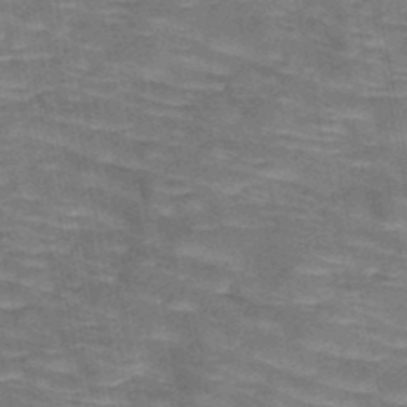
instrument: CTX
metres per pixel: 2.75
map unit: HNb
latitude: -49.6722
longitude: -50.2900
